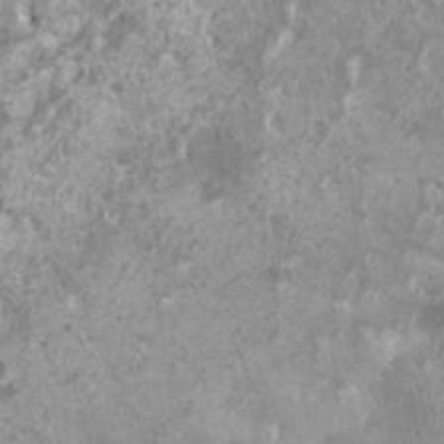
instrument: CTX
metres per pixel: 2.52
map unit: HNhu
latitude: 2.8380
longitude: 6.3495
